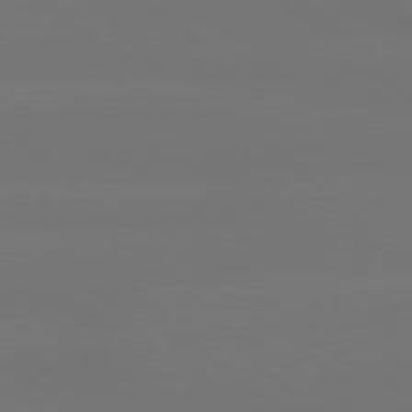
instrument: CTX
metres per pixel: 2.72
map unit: Hpe
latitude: 76.7246
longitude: -132.3278
